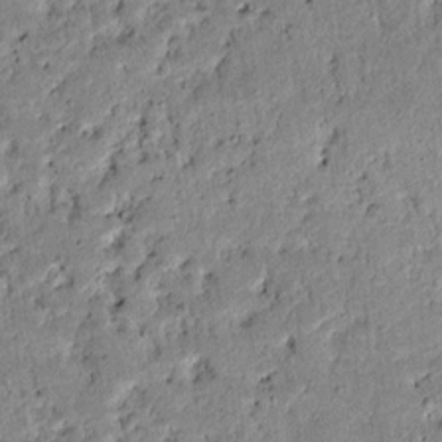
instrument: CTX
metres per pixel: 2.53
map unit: lAvf
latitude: 6.9703
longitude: 168.5384
